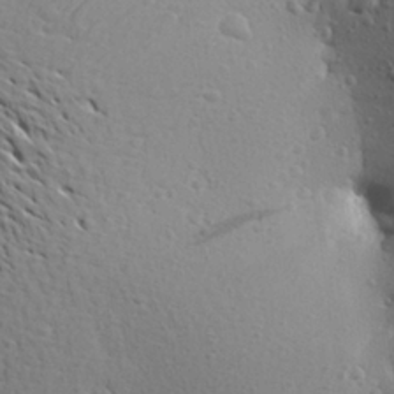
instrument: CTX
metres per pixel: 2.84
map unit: Aa
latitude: 26.8380
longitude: -144.2522
